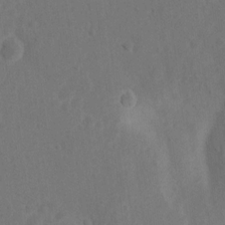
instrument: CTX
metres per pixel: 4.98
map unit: Nhu
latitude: 10.9892
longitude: -27.4804
